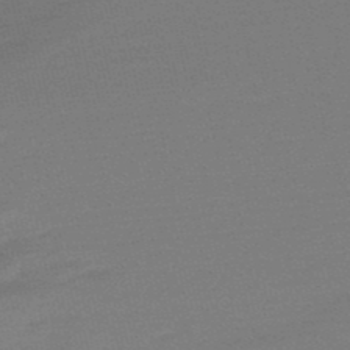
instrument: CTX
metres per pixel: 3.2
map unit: lHb
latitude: -48.8408
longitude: 83.0675
